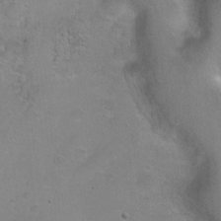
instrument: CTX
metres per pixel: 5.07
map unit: Ht
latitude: 0.5545
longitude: -45.7260
